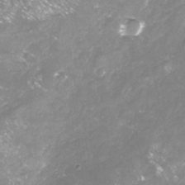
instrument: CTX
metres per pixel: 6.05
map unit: Nhu
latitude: -23.2376
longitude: -57.7449
